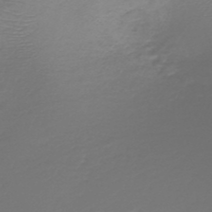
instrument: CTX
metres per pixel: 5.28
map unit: HNb
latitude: -47.4832
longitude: -42.0255
